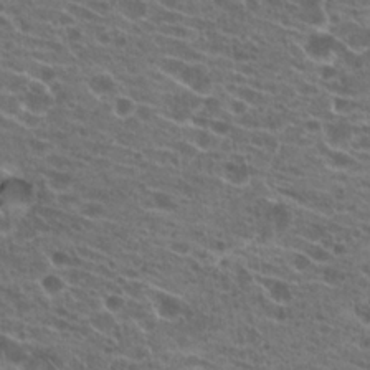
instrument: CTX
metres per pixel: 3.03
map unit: Hto
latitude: 22.1200
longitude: -39.8583
